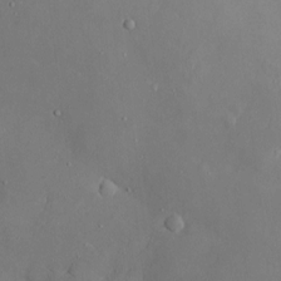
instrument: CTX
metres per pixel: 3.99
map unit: Htu
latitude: -6.6329
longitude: 160.1795
